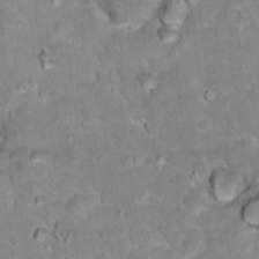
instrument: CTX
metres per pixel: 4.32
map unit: Hto
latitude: 17.7639
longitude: -35.8961
